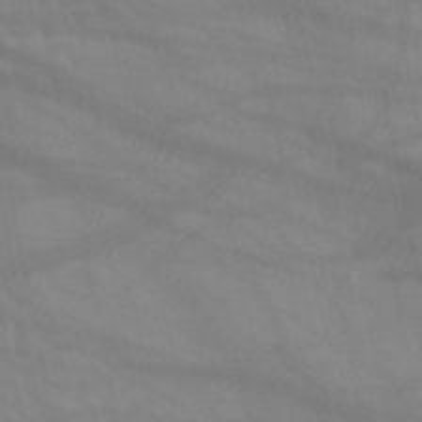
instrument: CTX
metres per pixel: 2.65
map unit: HNb
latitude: -52.6896
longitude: -50.7813
